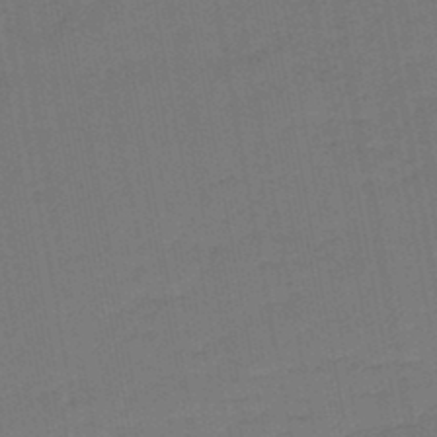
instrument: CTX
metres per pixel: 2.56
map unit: lHb
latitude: -45.8045
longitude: 63.4265
